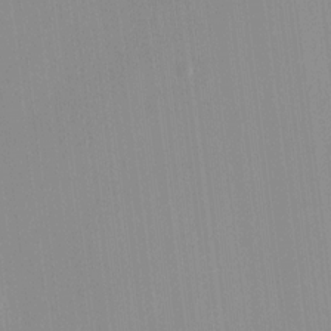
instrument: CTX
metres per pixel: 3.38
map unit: HNhu
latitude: 8.0444
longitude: 13.7667
